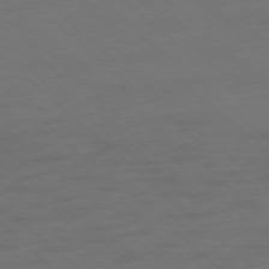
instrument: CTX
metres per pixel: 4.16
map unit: Ap
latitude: -78.1983
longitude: -57.4237
